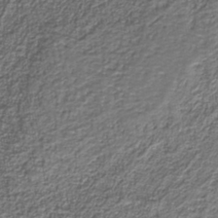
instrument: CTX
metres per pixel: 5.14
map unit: eAb
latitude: -39.8045
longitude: 51.2754
